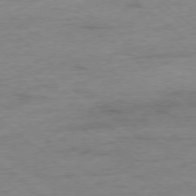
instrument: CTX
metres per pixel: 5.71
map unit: Ap
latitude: -78.0472
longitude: -83.2159
